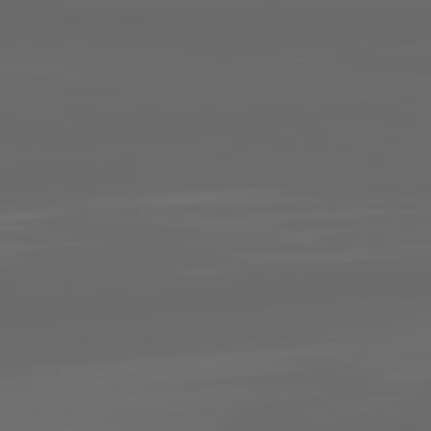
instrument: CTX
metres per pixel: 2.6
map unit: lApd
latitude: 82.0633
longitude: -169.3104
